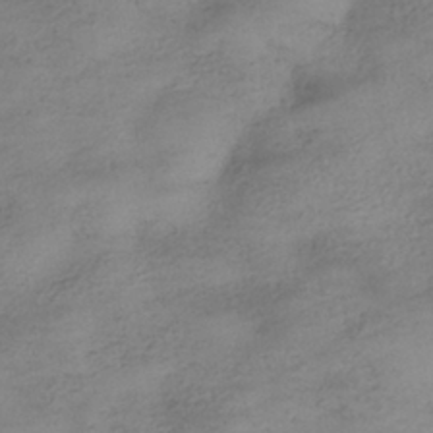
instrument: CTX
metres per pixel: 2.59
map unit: HNhu
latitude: -41.0297
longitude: 99.4076
